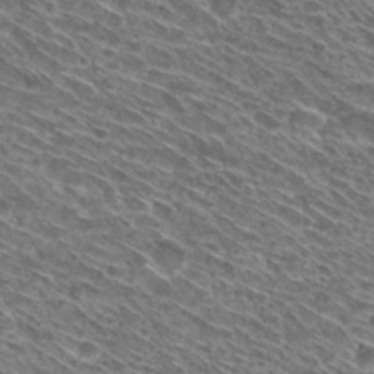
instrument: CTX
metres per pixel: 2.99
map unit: Hto
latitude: 30.1389
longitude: -45.8016
